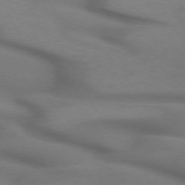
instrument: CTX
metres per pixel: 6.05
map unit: lApd
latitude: 71.7827
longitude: -51.9339
